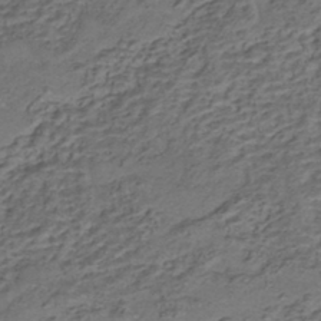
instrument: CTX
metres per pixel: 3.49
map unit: HNhu
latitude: -42.1038
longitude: 107.5022
